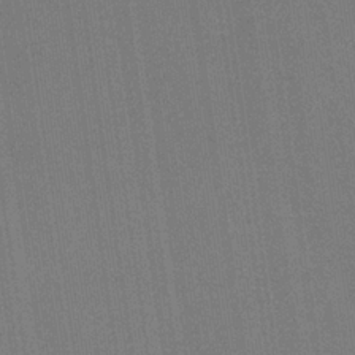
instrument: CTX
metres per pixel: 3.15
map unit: HNb
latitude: -32.4440
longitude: 57.7100
